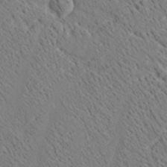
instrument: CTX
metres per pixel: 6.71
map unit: Ave
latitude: 21.8206
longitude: -140.1199
